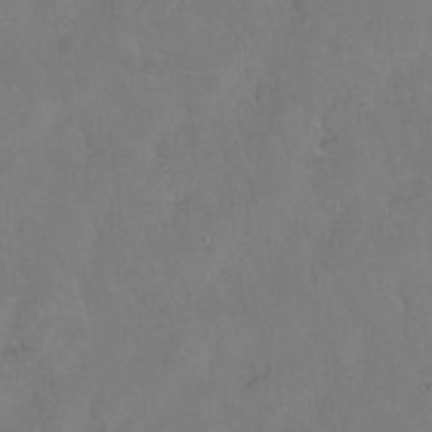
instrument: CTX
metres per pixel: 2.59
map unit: Hto
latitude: -13.8422
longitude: -42.9325
